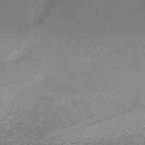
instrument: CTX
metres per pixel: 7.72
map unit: eHh
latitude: -3.4454
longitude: -76.0822
